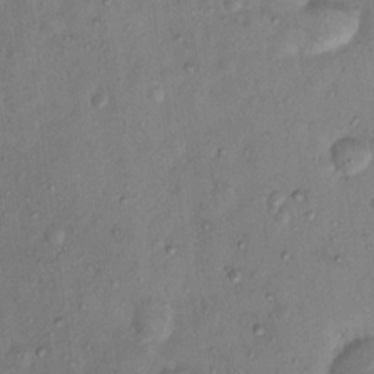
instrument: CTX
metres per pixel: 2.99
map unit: Nhu
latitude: 12.3278
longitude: -27.5560
